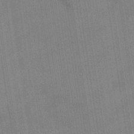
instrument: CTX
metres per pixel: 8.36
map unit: eHb
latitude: -35.4832
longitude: 73.8233
